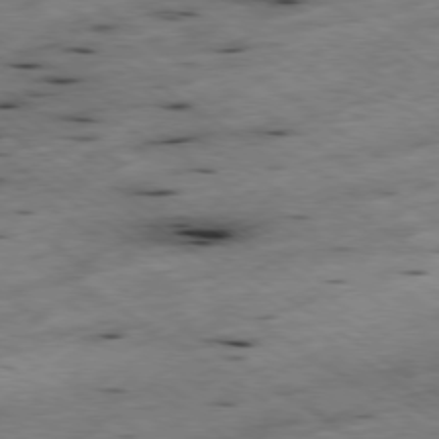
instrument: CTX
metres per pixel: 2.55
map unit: Hpe
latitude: -78.7085
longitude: -21.0837
